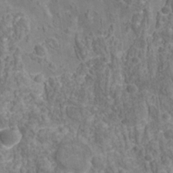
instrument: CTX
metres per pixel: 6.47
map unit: Nhu
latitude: -39.1620
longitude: -85.2915
